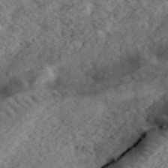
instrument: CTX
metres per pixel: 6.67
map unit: eHh
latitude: 37.4805
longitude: -79.7828
